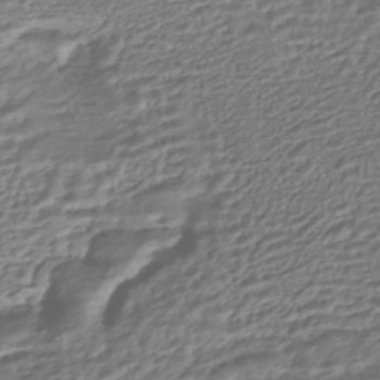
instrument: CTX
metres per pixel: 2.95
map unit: HNhu
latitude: -44.9731
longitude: 101.1620
